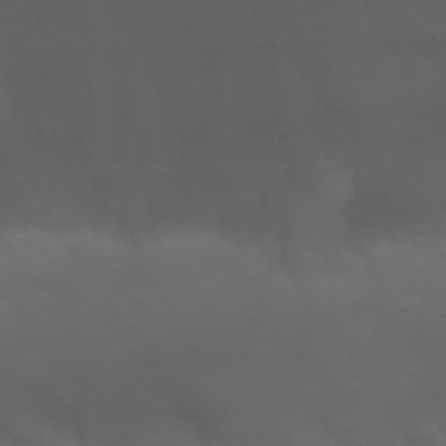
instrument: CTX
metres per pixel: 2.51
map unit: Nhu
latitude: 22.4979
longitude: -64.6679
